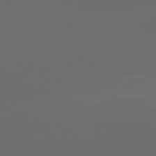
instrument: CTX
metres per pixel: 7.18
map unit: lApd
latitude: 82.0822
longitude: -164.9892
